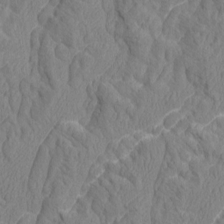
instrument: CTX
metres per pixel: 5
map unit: Aa
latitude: 6.8191
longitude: -128.6679
